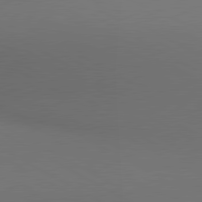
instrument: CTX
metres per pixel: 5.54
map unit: lApd
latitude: 80.5546
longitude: 140.8030
